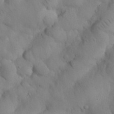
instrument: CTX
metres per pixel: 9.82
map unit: Nhu
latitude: 26.1011
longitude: -72.4223
